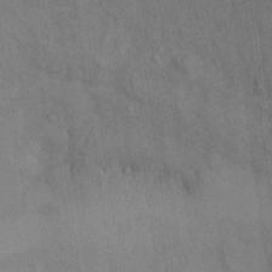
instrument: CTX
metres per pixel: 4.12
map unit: Ht
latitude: 12.8758
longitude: -40.5356
